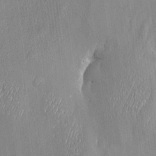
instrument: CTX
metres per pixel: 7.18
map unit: Htu
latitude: -6.6896
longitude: 175.5210
